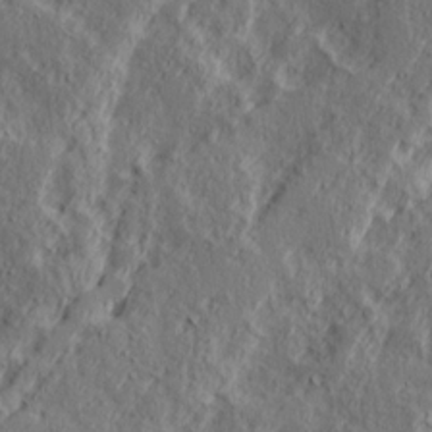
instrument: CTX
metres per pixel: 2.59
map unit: Ave
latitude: 16.1011
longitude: -138.0633
